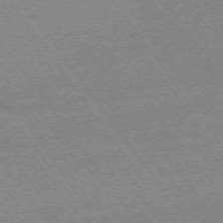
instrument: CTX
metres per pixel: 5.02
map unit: Ap
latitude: -74.5007
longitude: -82.9324
